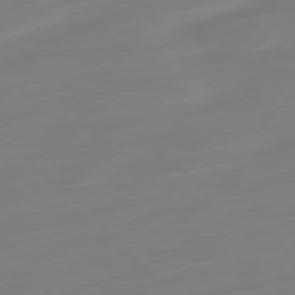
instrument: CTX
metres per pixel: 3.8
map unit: Ap
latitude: -78.8219
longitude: -67.0836
